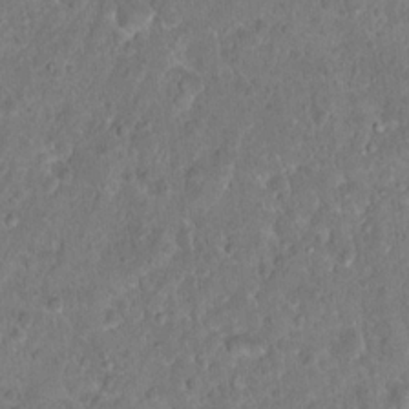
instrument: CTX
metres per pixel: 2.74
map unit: Hto
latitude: 17.6694
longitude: -40.1010
